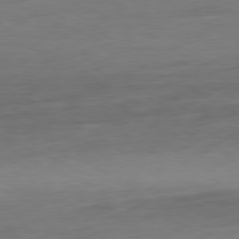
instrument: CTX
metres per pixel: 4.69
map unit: Ap
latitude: -80.4818
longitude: -92.6301
